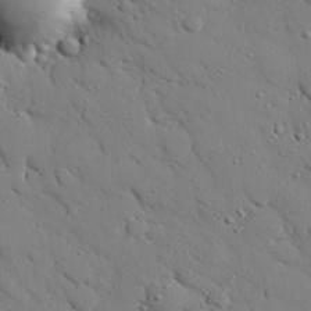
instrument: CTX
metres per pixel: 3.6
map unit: eHh
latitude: 25.9150
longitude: -78.0822
